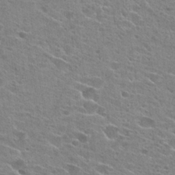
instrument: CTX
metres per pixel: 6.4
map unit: Hto
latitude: 23.7261
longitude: -42.5924
